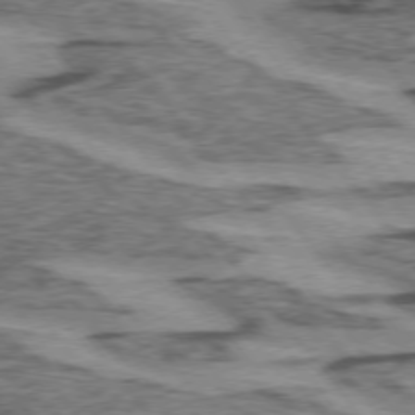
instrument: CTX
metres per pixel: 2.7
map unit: lApd
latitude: 74.5924
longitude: -77.0458
